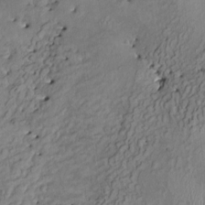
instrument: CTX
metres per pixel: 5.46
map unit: HNhu
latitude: 4.1389
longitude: -5.2159
